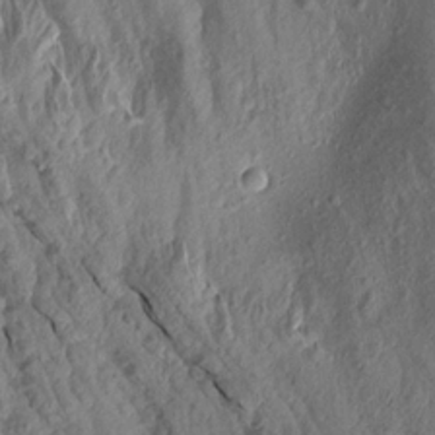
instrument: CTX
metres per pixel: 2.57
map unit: Aa
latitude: 18.3467
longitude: -146.9136
